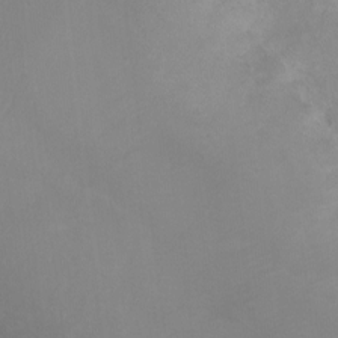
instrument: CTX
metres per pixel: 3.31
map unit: Ht
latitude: -0.1039
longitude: -35.7638
